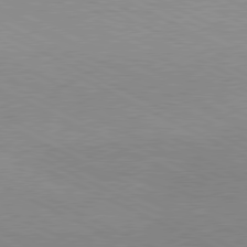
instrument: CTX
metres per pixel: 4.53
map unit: lApd
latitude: 79.9150
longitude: -128.3467
